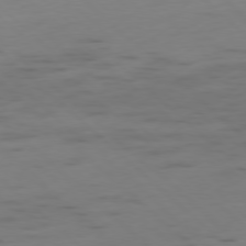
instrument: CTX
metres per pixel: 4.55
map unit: Ap
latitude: -78.7652
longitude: -62.0255
